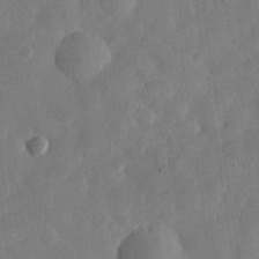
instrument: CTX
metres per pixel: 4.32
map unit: eHh
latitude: 31.2726
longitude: -75.7639
